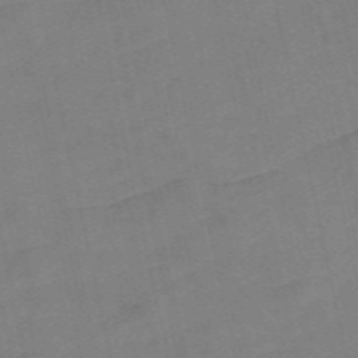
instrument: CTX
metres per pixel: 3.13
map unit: Nve
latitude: -58.3117
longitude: 50.4440
